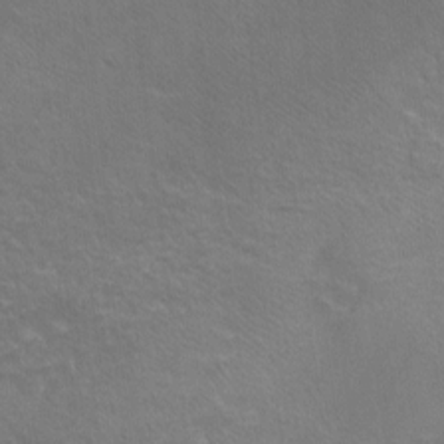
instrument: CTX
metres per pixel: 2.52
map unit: Ht
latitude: -10.2740
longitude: -38.3656
